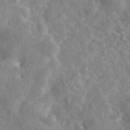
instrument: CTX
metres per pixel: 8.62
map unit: eAb
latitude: 45.1214
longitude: 116.8219
